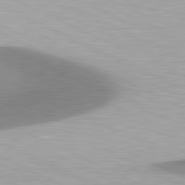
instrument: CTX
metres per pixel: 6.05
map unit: lApd
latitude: 81.2348
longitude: 161.6722
